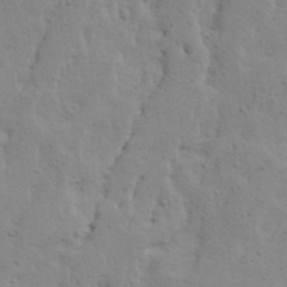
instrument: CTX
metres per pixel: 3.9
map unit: Ave
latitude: 13.7450
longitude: -132.9325
